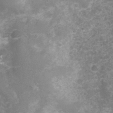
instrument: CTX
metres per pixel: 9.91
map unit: Nhu
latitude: 2.2333
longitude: -15.7828
